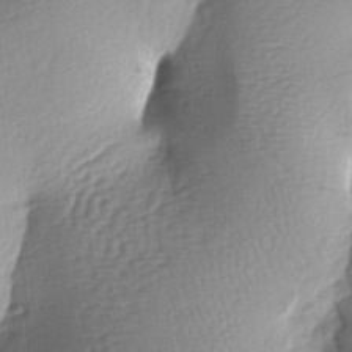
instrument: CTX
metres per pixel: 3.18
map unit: lAa
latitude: -6.9541
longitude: -126.2334
